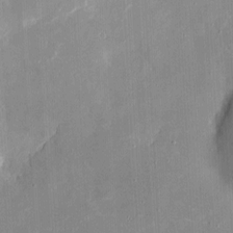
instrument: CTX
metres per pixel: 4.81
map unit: eHh
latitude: 4.7624
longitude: -68.7435
